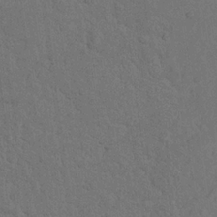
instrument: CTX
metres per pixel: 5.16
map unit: Nhu
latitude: 21.7828
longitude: -74.5735
